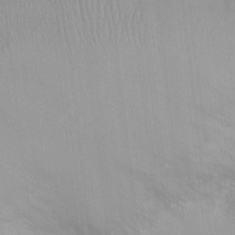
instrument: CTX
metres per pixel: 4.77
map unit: Nhu
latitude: 0.7813
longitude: -16.5923
